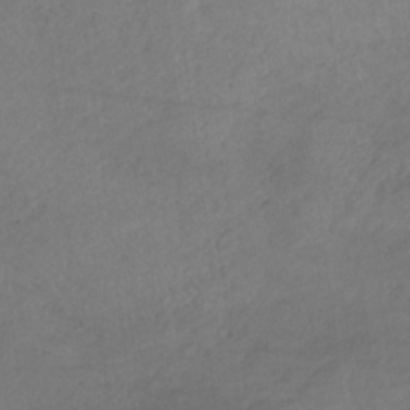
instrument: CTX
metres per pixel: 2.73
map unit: HNb
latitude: -33.2376
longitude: 64.3495
